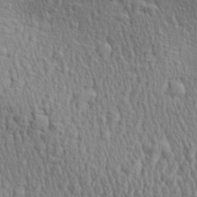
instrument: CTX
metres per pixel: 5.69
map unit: Aa
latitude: 29.2159
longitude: -139.5182
